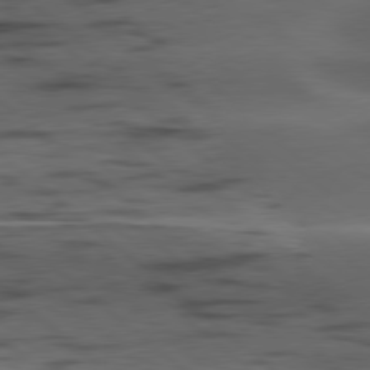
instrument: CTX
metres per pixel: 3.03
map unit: lApd
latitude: 78.9136
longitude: -49.4237
